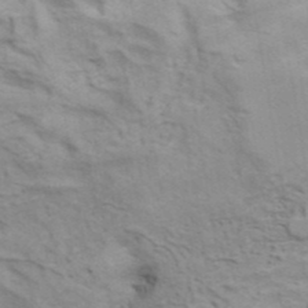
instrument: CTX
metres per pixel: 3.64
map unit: ANa
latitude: 41.4993
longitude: 14.4251
